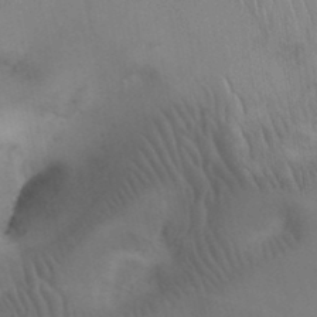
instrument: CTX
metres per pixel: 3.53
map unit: Nhu
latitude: 27.1970
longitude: -69.9150
